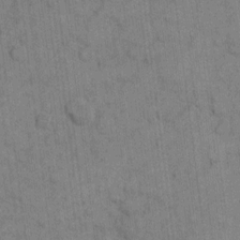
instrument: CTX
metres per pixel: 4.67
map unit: eHh
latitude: 9.5749
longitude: -66.0633
